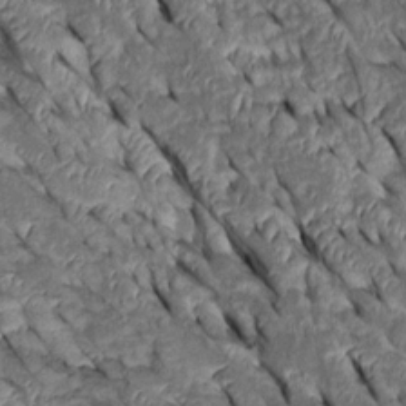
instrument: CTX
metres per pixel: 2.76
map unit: Htu
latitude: 0.5734
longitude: 148.1228
